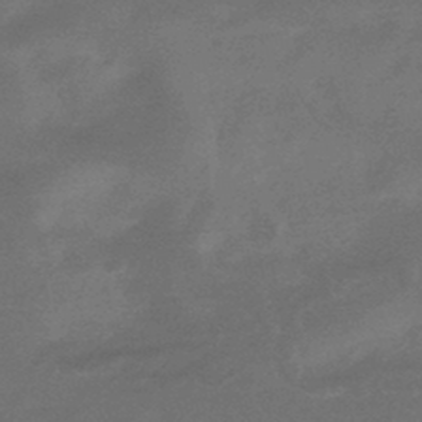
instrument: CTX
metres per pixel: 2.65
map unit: HNhu
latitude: -44.0472
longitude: 92.2928
